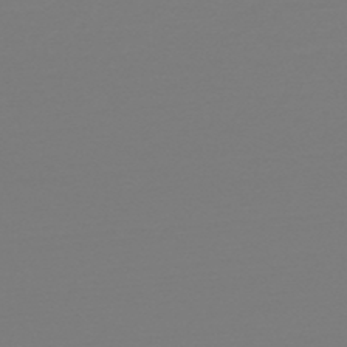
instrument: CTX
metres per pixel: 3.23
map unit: HNb
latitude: -49.0865
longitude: -50.4601
